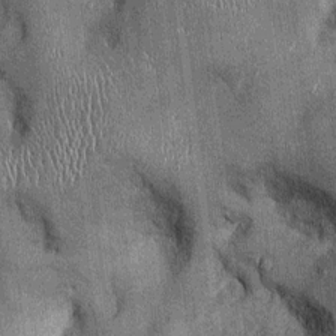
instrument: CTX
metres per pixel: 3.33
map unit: Ht
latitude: -2.3684
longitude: -12.8569
